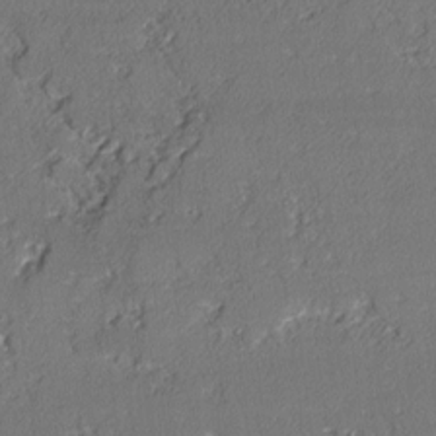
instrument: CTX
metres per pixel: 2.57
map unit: lAvf
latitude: -2.6140
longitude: -109.0269
